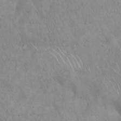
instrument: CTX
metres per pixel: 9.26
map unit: Hto
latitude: 17.1970
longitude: -58.9892
